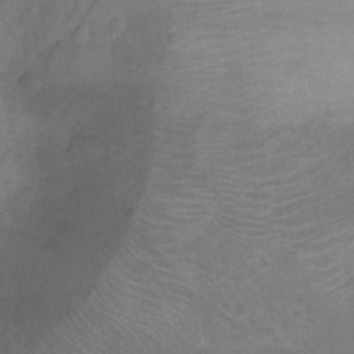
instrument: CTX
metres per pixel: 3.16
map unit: Nhu
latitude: -14.9920
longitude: -25.5560
